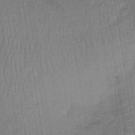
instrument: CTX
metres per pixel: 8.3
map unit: lHb
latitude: -33.9367
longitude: 65.9556
